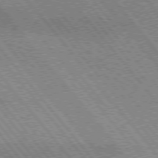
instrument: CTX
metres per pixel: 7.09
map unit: lApd
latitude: 75.2348
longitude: -49.2348
